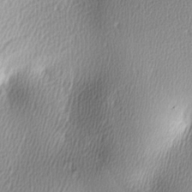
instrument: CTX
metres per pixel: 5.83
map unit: lAa
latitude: -6.1228
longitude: -123.1214
